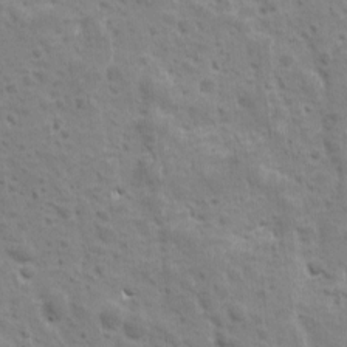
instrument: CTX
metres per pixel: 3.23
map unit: Ave
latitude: 10.5357
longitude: -104.6680
